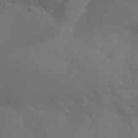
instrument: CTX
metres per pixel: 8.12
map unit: Aa
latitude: -10.8408
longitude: -68.3278
